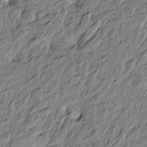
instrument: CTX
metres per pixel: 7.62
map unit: Htu
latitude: -4.5007
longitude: 179.5777
